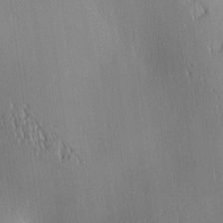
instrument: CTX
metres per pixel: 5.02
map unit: lAa
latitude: 0.6112
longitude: -116.7057
